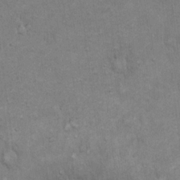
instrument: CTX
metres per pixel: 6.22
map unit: Hto
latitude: 18.1389
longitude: -61.1970
